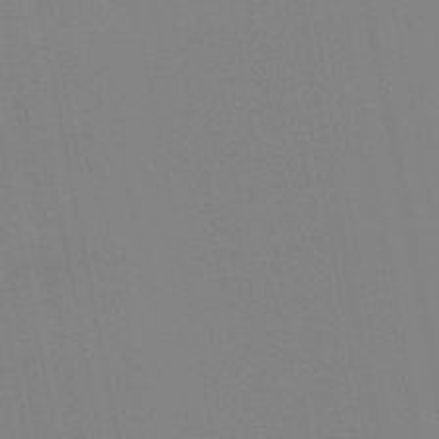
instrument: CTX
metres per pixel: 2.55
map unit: HNb
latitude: -46.2172
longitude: -42.9136
